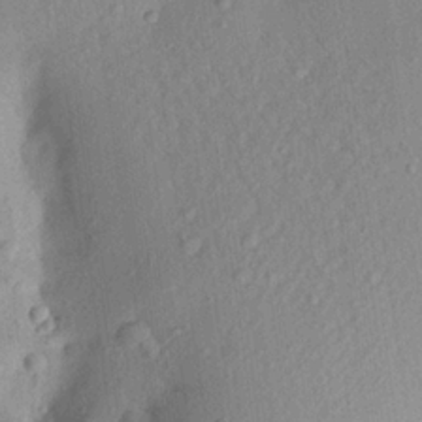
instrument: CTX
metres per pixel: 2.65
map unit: Aa
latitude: 21.1592
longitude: -147.3104
